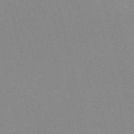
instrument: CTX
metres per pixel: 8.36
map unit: Nve
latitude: -57.5588
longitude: 63.4265
